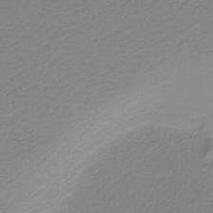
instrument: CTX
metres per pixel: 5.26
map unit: HNb
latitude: -37.4076
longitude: 53.5021
